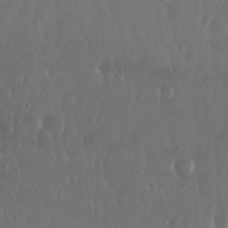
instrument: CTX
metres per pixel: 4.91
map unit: Nhu
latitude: 29.2537
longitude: -57.1592
